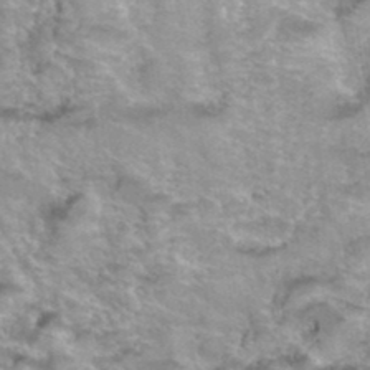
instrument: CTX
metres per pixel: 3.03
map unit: Hto
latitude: 37.4616
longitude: -43.4615
